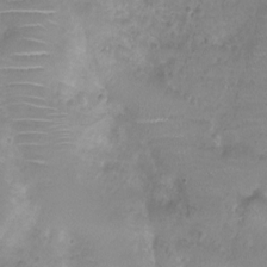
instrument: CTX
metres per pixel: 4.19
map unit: Ht
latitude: -7.5210
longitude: -19.7638
